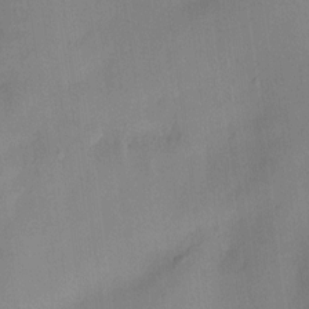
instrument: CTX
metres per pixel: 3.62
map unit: HNhu
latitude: 3.8205
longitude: -5.3482
